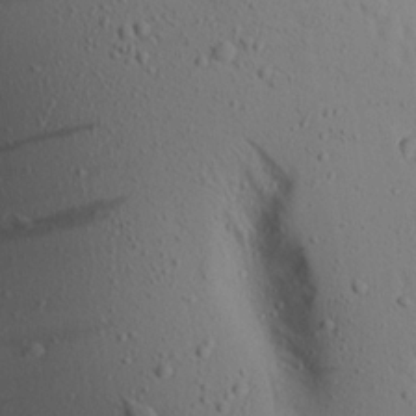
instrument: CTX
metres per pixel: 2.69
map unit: Aa
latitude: 17.6127
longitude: -148.2900
